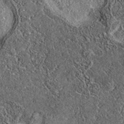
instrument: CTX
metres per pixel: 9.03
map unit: eAb
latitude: 36.4601
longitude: 108.9542
